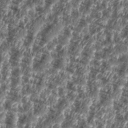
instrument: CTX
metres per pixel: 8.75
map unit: eHh
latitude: 35.7260
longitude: -137.0459
